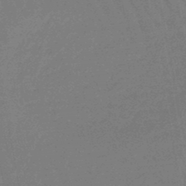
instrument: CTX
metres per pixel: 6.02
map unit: eHb
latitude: -46.8219
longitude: 80.4629
